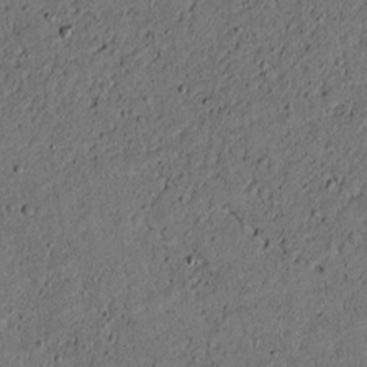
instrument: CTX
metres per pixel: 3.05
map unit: lAvf
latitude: 4.0255
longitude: 168.2928
